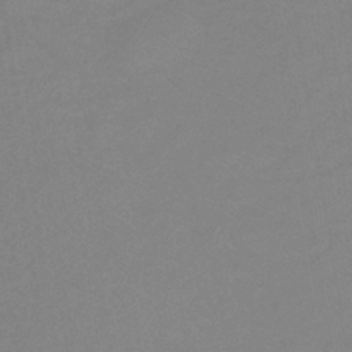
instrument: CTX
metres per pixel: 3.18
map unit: lHb
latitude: -32.9164
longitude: 67.2565
